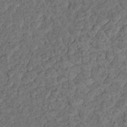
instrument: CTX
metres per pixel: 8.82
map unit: Hto
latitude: 15.9528
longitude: -31.1781
